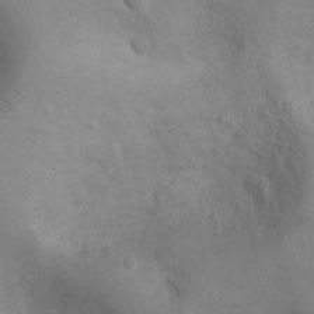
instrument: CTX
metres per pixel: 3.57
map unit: Ht
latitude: -2.7085
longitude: -15.7072
